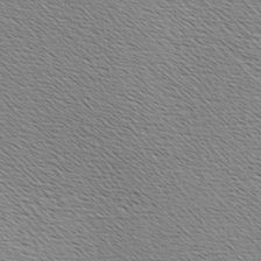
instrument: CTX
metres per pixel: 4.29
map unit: Hve
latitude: 2.9891
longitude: -122.1011
